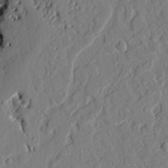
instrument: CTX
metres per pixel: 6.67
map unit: Ht
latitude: 9.3104
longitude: -78.1578
